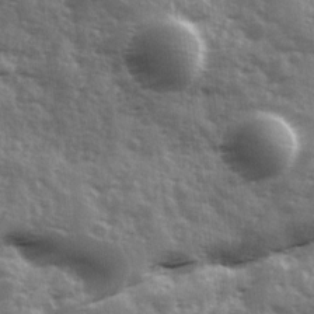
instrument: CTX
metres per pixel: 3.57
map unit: Ave
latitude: 12.1956
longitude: -103.0647
